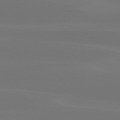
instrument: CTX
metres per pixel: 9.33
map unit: Hpe
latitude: 78.0633
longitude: -129.5182
